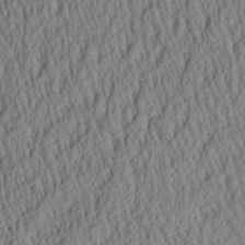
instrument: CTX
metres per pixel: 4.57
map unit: Aa
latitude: 27.3293
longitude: -135.7449
